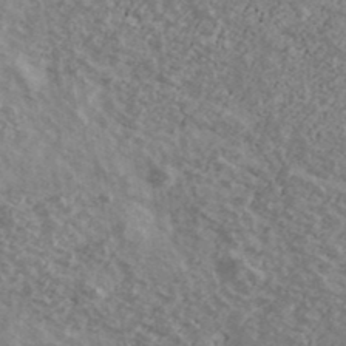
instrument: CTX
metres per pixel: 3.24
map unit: Ave
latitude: 39.8394
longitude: -110.1956
